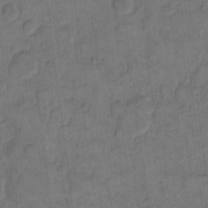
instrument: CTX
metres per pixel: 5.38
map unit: eHh
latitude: 12.5357
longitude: -65.7639
